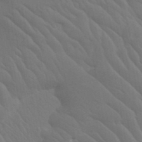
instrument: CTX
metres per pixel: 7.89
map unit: Nhu
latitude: 21.7261
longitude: -73.5372
